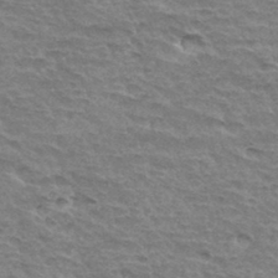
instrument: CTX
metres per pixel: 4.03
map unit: Hto
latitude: 34.0255
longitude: -45.2726
